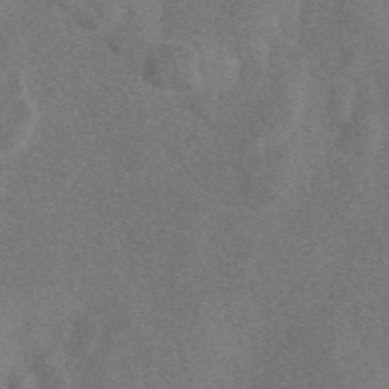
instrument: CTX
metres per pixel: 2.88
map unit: eAb
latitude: 48.1578
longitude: 118.7841
